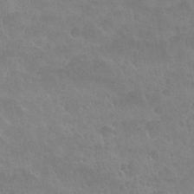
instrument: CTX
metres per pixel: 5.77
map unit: Nhu
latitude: 27.4615
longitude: -54.2333
